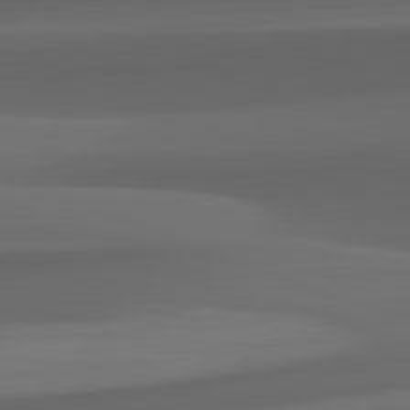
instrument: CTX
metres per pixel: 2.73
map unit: lApd
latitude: 82.3467
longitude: 143.2753
